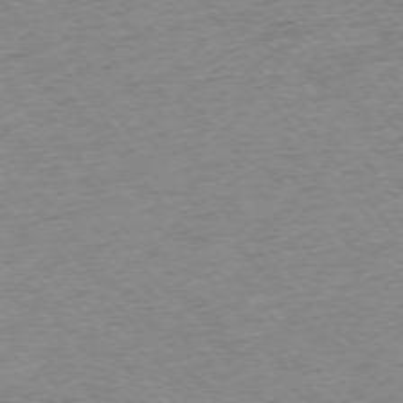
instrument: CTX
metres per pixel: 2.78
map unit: Ap
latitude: -75.4266
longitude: -79.8961
